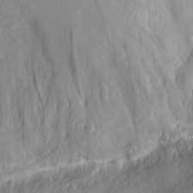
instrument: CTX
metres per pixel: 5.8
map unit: eHh
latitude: 4.0444
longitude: -76.0633
